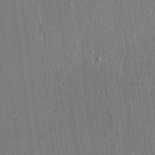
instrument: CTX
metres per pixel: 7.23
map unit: lAvf
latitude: 4.6868
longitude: 169.6155
